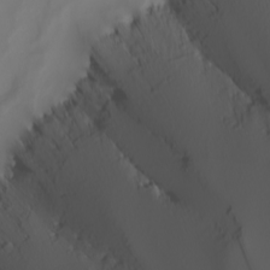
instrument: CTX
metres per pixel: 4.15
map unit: Nhu
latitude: -7.9556
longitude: -95.6127
